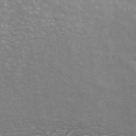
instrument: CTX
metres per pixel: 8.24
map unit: ANa
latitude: 43.2726
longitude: 46.8408
